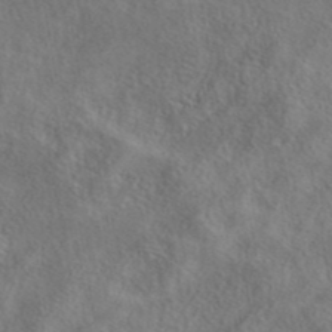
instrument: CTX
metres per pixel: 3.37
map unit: eAb
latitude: 41.8394
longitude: 104.9164
